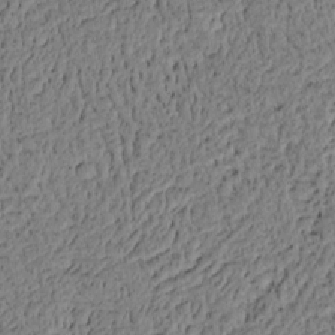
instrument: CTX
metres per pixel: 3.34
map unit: lAvf
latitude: 5.3293
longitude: 164.4440
